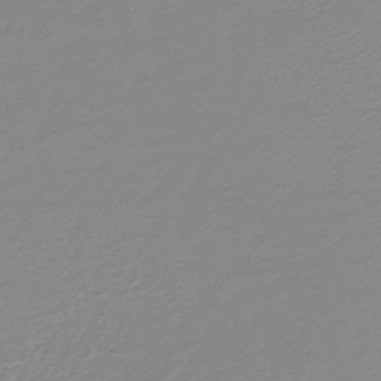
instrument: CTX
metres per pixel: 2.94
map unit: lHb
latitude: -44.5196
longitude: 55.0487
